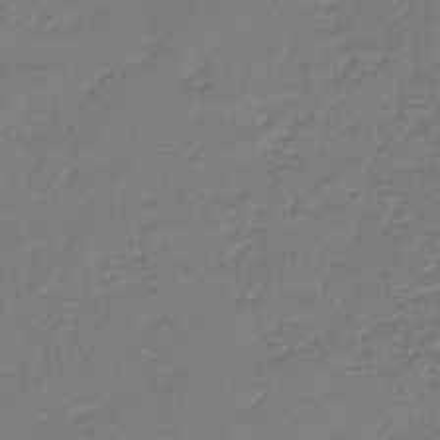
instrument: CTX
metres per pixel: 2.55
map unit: lHb
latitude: -42.9730
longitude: 63.6722
